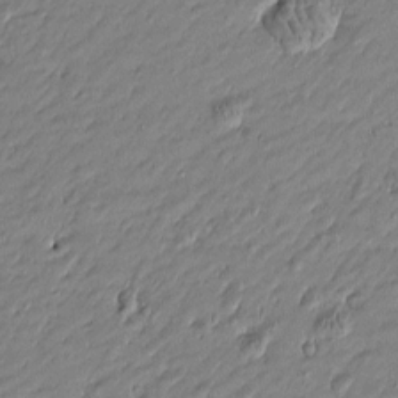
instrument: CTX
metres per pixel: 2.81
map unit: Htu
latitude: -5.7666
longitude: 176.9542
